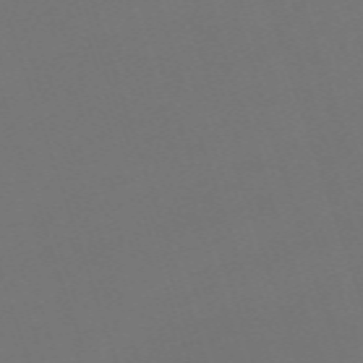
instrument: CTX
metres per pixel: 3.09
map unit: eHh
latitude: -63.4265
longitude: 51.7666
